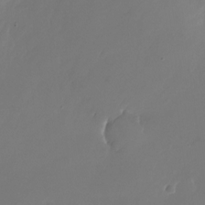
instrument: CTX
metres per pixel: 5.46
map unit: Nhu
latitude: -25.8800
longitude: -71.6316
